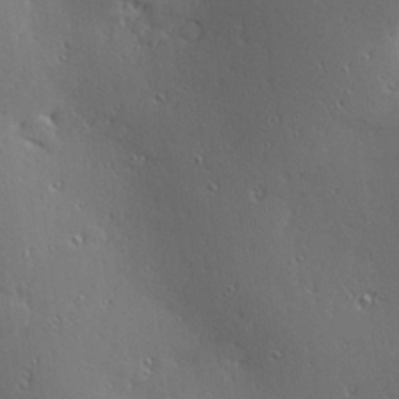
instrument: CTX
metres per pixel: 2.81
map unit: Hve
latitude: 27.5749
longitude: -92.7246
